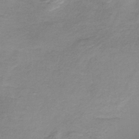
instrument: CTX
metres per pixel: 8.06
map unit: HNb
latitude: -33.8423
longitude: 57.6155
